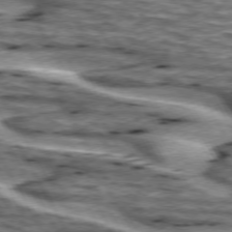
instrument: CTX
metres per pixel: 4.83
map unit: lApd
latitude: 74.2523
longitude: -55.8394
